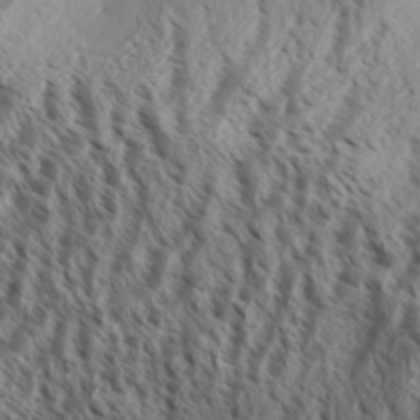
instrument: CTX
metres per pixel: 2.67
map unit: Aa
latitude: 33.8205
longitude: -138.3278
